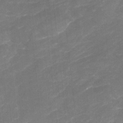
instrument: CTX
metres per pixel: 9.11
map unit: Nhu
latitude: -22.9164
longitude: -56.2711
